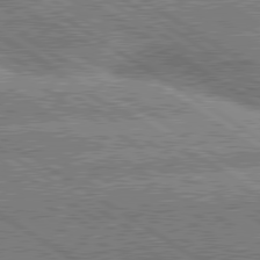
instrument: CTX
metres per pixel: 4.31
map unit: lApd
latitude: 80.1767
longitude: -151.6127
